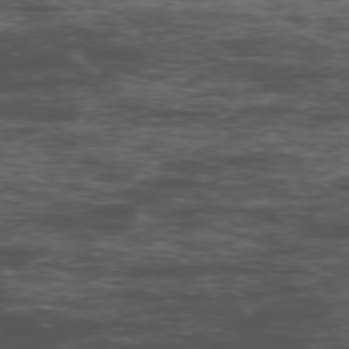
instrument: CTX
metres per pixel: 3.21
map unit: Ap
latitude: -76.5952
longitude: -82.8946
